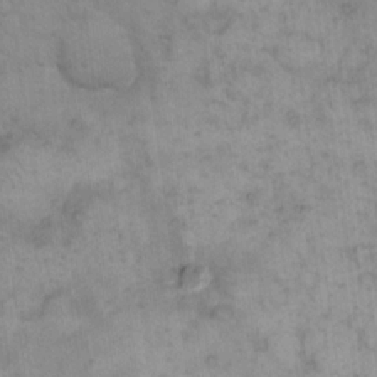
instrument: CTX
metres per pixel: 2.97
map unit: eHh
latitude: 15.4805
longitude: -66.4034
